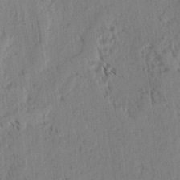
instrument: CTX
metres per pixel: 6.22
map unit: lAvf
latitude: -4.4629
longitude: -113.9150
